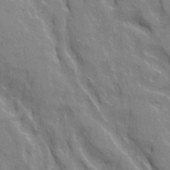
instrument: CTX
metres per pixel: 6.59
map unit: Ave
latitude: 21.3671
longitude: -134.6490
